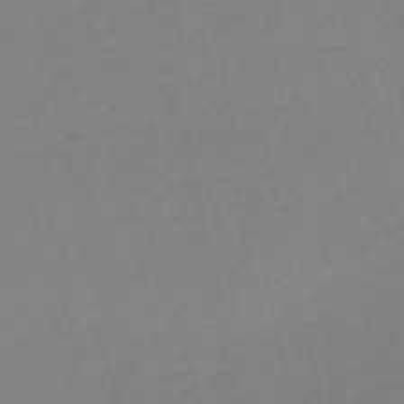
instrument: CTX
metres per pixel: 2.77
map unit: HNb
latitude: -54.1039
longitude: -50.4034
